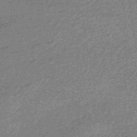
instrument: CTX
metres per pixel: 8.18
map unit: eHb
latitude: -44.8597
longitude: 88.4629
